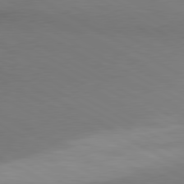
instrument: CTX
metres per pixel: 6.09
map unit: lApd
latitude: 80.5168
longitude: 163.3509
